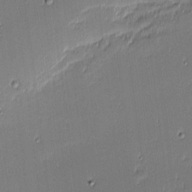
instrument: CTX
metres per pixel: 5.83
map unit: eHh
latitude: -2.9541
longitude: -83.1403
